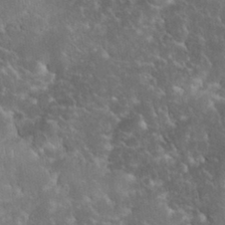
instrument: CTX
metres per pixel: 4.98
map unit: eHh
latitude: 34.0822
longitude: -65.4615
